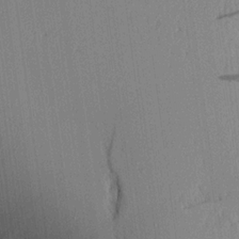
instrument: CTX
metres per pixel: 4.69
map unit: Aa
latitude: 16.5357
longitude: -148.1389
